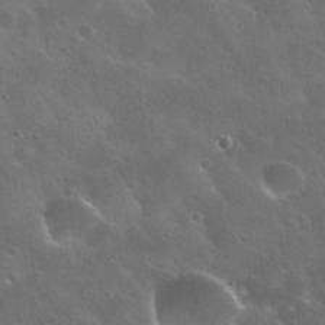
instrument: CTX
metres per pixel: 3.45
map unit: Nhu
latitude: 30.8380
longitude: -55.5749
